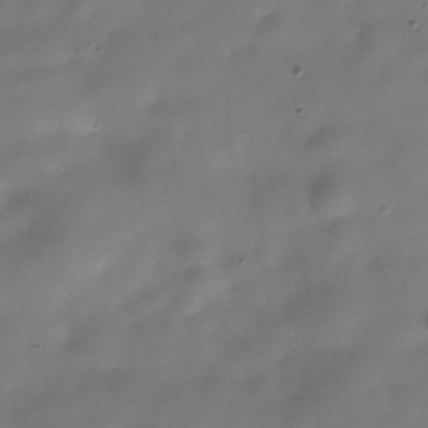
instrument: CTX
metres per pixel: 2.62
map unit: Hve
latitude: -30.8219
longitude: 93.9556
